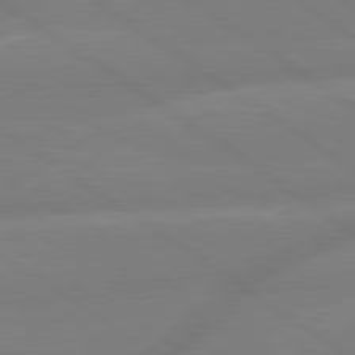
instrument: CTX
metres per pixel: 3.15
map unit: lApd
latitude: 79.2726
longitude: -142.6302
